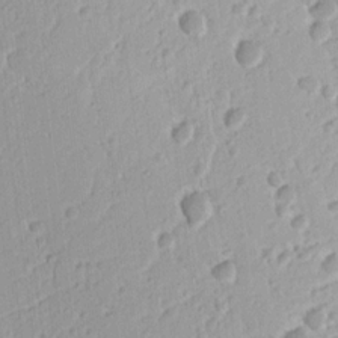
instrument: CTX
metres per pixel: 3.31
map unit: Ht
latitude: 8.9703
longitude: -74.9514
